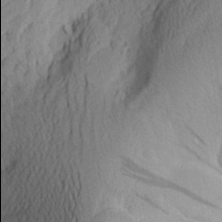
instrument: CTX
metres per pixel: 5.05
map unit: Aa
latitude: 24.9324
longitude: -145.9906
